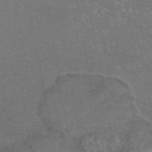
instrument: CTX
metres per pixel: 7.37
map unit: eAb
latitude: 46.8191
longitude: 106.0472
